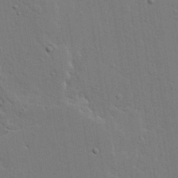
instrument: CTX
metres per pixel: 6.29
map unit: lAvf
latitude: 23.9906
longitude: -110.2712
